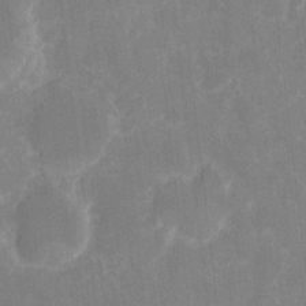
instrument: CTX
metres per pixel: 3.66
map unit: eHh
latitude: 7.3293
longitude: -69.8017
